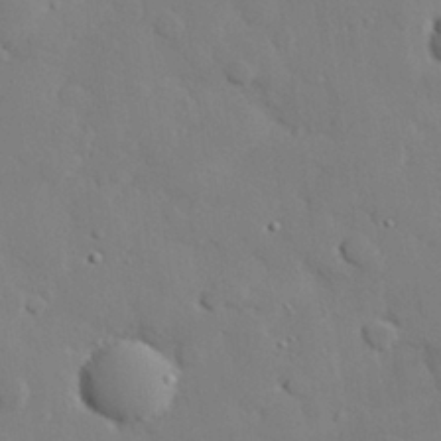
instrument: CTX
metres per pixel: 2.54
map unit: eHh
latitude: 28.1389
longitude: -81.6694
